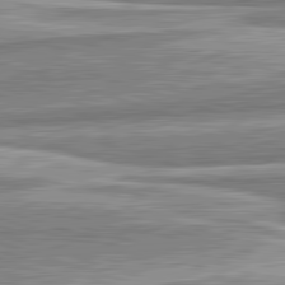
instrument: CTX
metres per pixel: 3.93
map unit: lApd
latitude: 82.6490
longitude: 167.1053
